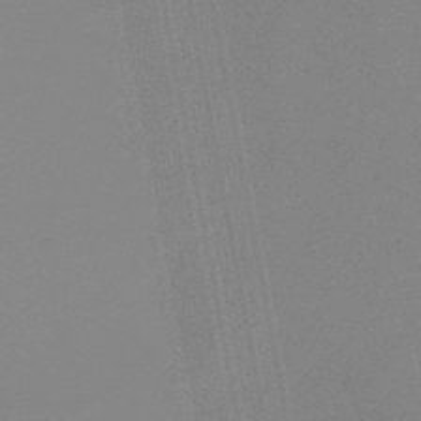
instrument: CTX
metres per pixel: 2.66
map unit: lHb
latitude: -48.4818
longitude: 68.3495
